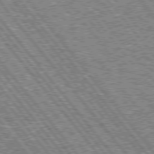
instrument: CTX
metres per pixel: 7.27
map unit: lApd
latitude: 75.5182
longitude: -77.3103
